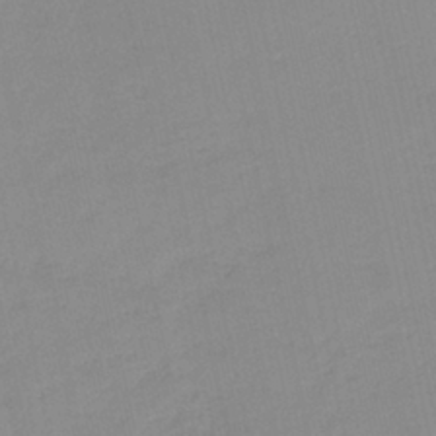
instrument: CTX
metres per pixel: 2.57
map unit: HNb
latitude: -36.2739
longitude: 56.3306
